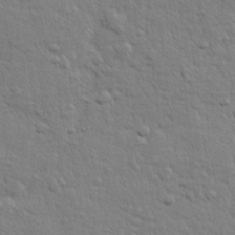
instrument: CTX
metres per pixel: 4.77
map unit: lHvf
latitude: 24.0444
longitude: 143.8422
